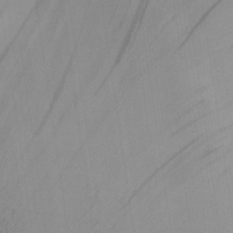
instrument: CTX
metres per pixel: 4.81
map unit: Aa
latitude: 27.1592
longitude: -132.1011
